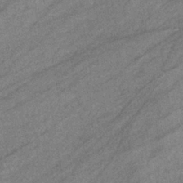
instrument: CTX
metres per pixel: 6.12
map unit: eHb
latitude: -39.8234
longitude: 81.7478
